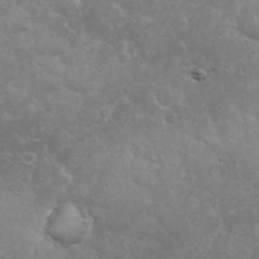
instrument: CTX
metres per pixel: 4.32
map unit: eHh
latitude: 35.8394
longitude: -62.4601
